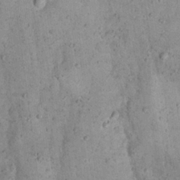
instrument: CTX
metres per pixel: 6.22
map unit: Nhu
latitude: 22.6679
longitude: -68.6113
